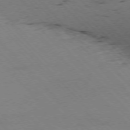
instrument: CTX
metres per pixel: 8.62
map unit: Ap
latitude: -76.8597
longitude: -60.9513
